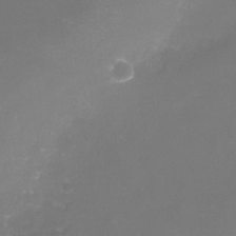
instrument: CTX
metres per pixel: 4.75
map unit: eHh
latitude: -6.2739
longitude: -78.3845
